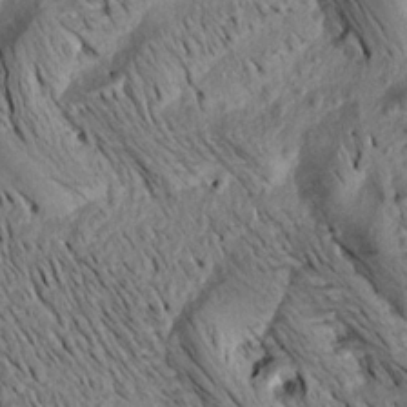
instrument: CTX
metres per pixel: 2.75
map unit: Aa
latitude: 18.3089
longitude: -145.3293
